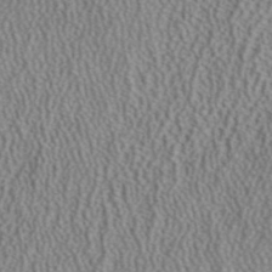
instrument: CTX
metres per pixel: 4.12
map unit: ANa
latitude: 39.6505
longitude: 24.4440
